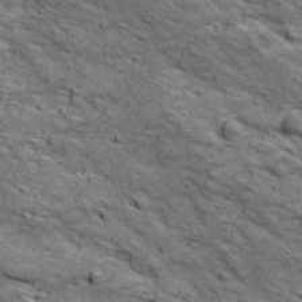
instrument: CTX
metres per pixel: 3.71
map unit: Ave
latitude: 18.6112
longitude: -134.1955
